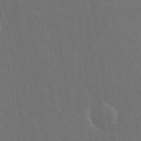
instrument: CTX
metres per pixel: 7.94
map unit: eHh
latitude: 33.4049
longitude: -60.3467
